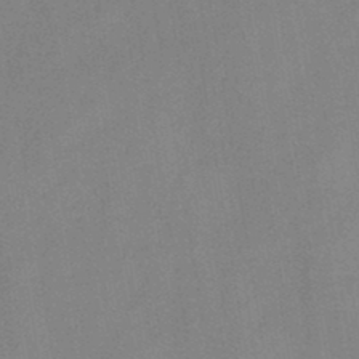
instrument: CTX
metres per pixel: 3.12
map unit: HNb
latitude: -45.3888
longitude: -38.3278
